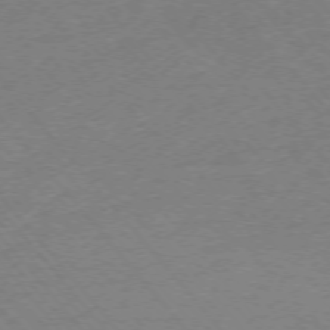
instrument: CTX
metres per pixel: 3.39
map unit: Ap
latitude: -75.2943
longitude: -81.0269
